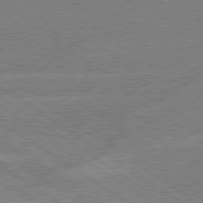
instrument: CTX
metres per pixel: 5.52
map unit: lApd
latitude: 79.1403
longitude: -132.8569
